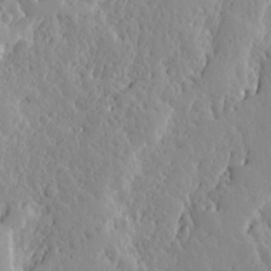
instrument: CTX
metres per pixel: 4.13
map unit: Ave
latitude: 13.4238
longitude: -133.7072
